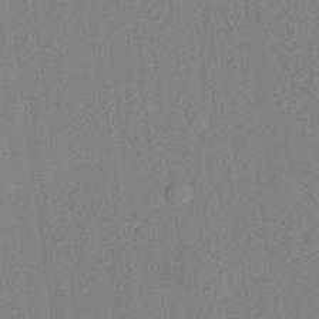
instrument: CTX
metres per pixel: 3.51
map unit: lHvf
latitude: 22.4790
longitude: 140.8030
